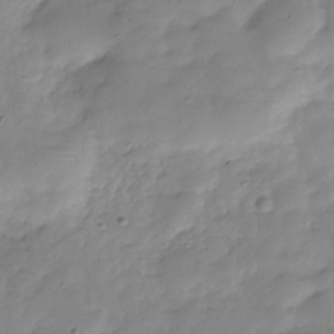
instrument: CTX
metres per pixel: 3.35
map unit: Hve
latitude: -30.5196
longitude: 90.8597
